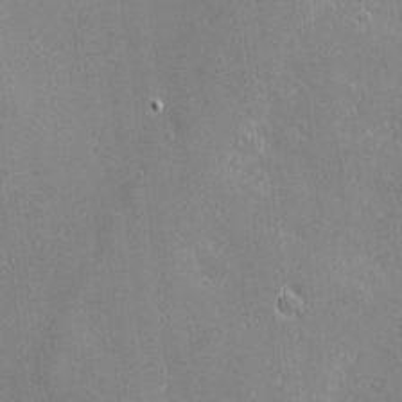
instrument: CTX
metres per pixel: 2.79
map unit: eHh
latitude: -1.7667
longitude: -82.6112
